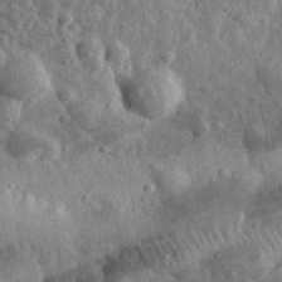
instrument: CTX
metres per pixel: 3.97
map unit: eHh
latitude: 33.6127
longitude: -79.6883
